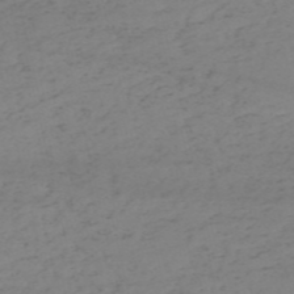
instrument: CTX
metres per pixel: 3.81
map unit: HNb
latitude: -54.7274
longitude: -46.9514
